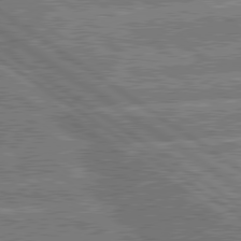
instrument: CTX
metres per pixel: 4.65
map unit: lApd
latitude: 79.8961
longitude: -156.8380
